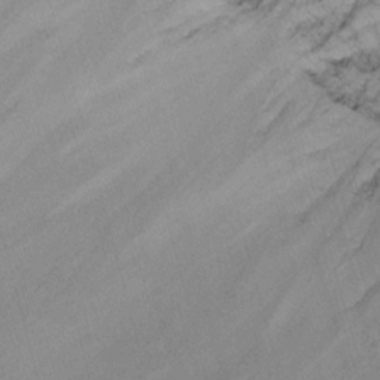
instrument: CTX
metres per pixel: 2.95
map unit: Nhu
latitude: -7.2943
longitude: -65.3293
